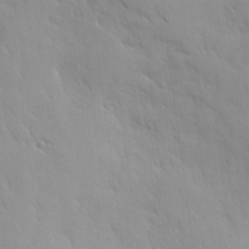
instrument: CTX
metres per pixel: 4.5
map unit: Ave
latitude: 9.4993
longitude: -103.6694
